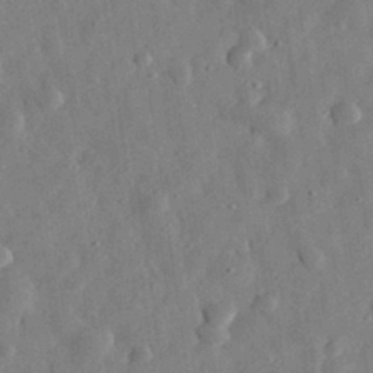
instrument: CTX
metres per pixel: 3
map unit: eHh
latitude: 32.0255
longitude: -75.3482
